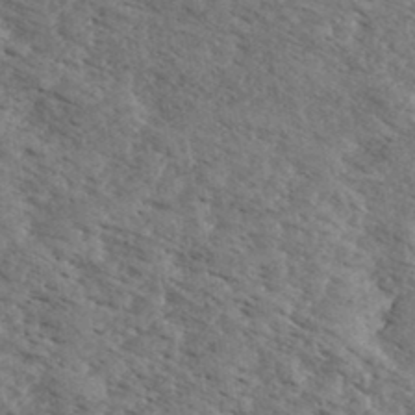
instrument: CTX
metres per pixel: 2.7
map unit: eHh
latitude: 35.8394
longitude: -139.8394
